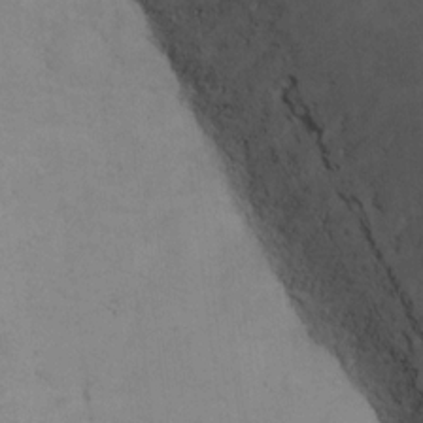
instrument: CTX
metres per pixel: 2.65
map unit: Ht
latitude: 12.6869
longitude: -41.2348
